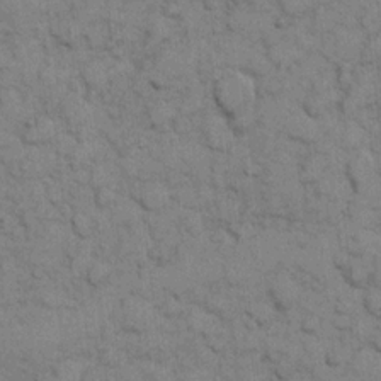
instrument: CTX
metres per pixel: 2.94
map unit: eHh
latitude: 8.1956
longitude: -65.1970
